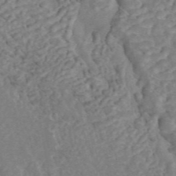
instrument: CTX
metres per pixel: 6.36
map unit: ANa
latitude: 44.8947
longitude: 25.0486
